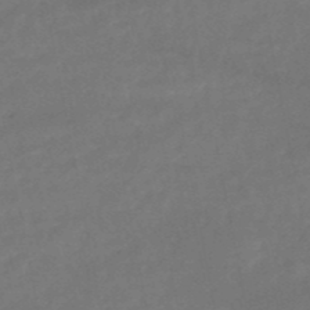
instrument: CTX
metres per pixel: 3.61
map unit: HNb
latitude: -51.1431
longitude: -39.1403
